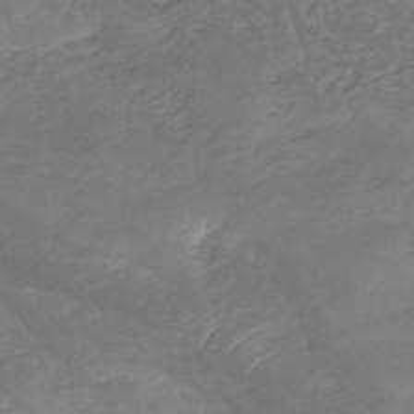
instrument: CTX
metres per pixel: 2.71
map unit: HNhu
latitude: -48.1795
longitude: 28.3306
